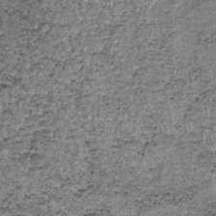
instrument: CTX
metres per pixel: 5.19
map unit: lHb
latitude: -37.6910
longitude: 66.9353
